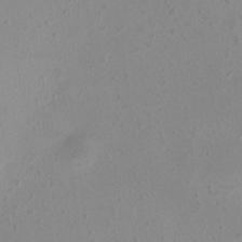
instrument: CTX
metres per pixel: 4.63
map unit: HNhu
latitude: 5.5938
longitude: 8.1606
